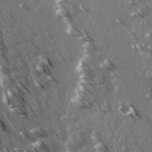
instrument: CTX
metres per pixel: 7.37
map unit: lAvf
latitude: 3.9717
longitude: -105.3671
